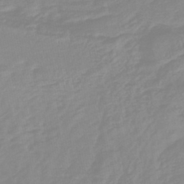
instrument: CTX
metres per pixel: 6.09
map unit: lHb
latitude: -44.3495
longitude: 79.4454
